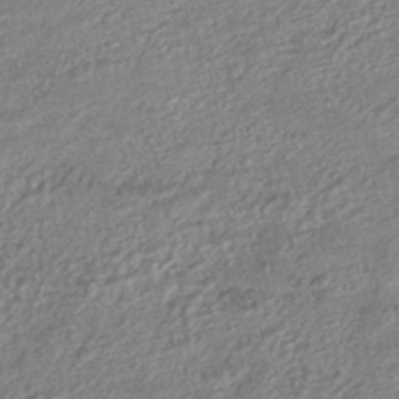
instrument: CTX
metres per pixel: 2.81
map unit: HNhu
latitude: -47.0486
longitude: 102.4629
